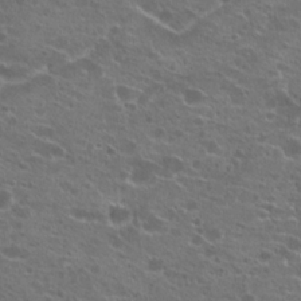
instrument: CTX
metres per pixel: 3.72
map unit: Hto
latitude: 21.8395
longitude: -41.0269
